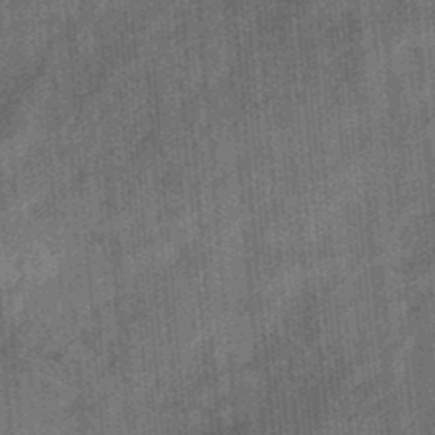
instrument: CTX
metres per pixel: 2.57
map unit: eHb
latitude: -34.5385
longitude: 79.0108
